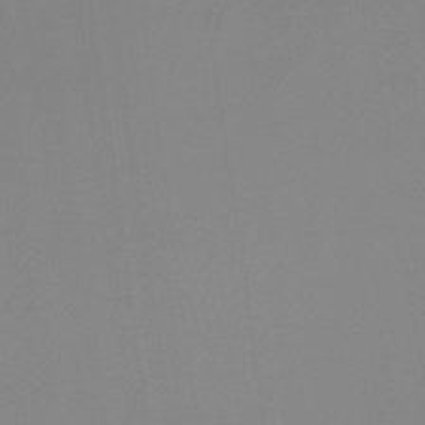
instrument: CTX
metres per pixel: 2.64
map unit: HNb
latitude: -36.3684
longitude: 54.7841
